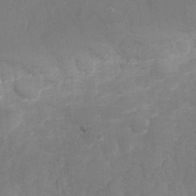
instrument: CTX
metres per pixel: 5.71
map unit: Nhu
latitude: -27.9556
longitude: -58.2900
